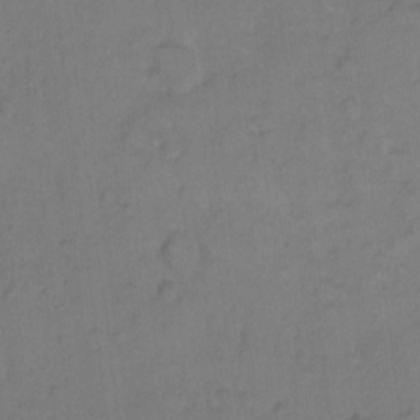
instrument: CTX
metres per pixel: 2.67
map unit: Hto
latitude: 7.6505
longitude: -61.3481
